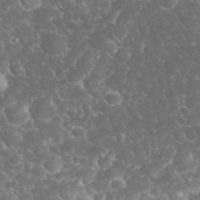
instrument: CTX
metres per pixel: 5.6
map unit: eHh
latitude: 32.8947
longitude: -63.8962
